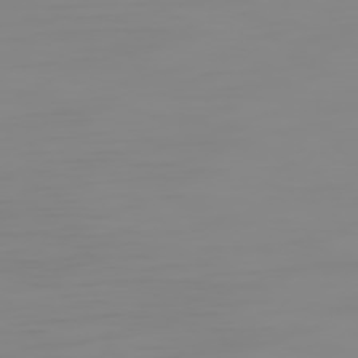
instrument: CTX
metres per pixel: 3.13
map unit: Hpe
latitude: 74.9703
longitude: -128.8380
